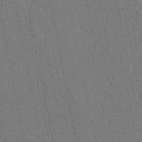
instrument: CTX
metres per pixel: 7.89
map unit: lHb
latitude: -49.5588
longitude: 73.9556
